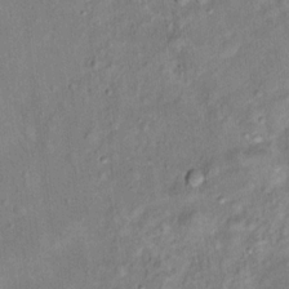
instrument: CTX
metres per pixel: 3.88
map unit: Hto
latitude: 14.1200
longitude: -41.1970
